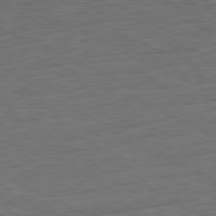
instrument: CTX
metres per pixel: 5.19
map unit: Ap
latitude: -81.5210
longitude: -75.3671
